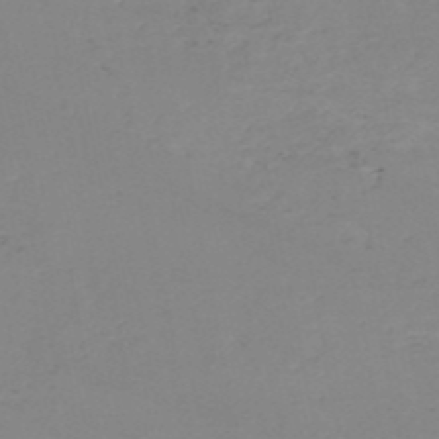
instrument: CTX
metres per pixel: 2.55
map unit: HNb
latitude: -52.2172
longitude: -51.8205
